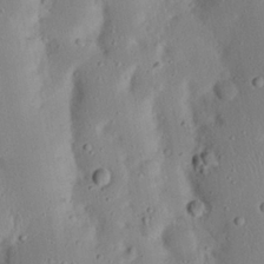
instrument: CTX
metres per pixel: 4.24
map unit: Nhu
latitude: 23.2348
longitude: -72.8569
